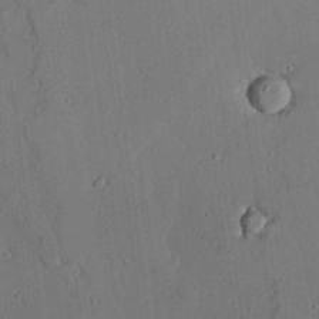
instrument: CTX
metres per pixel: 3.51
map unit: lAvf
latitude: 24.4034
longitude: -110.7624
